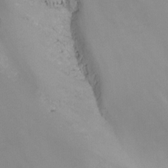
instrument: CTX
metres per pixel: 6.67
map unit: Nhu
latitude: -14.4251
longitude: -54.7813
